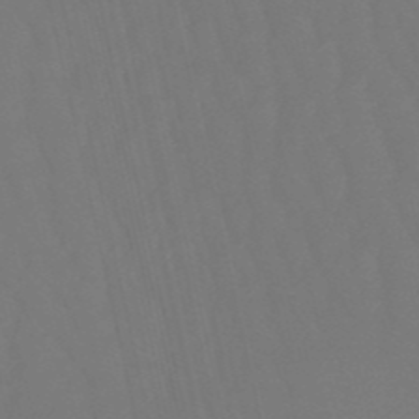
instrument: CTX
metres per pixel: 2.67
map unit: eHb
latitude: -50.4629
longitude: 76.2928
